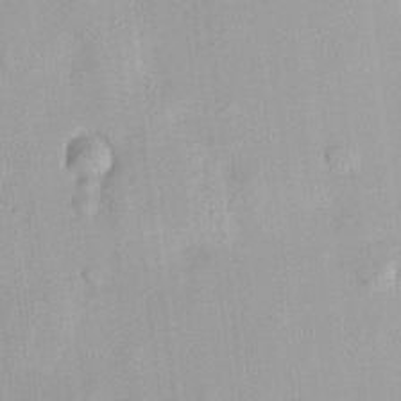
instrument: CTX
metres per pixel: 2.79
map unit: HNhu
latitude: 14.2523
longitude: 12.5574
